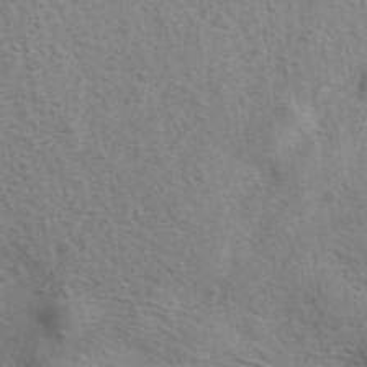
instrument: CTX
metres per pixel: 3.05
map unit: eAb
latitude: 41.5560
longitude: 104.9352
